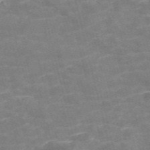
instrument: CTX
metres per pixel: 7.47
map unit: Nve
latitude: -57.0486
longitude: 51.3699
